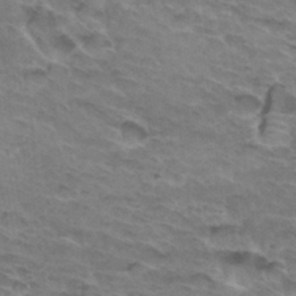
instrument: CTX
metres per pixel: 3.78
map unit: Hto
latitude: 33.4804
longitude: -46.5924
